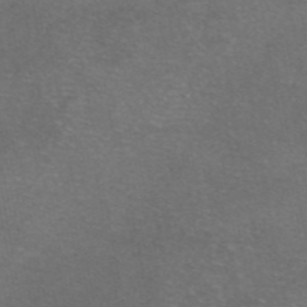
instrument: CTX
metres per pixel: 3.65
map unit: eAb
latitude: 46.5924
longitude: 106.3118
